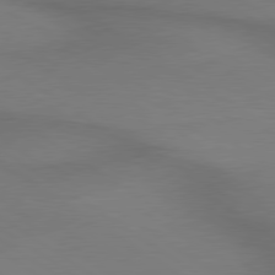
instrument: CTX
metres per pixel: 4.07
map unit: lApd
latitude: 79.4049
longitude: 178.2172
